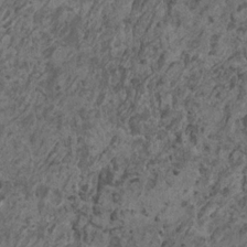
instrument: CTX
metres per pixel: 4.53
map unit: HNhu
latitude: 0.5923
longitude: 4.8786
